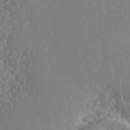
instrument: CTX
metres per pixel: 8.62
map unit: ANa
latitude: 41.8205
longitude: 54.4818
